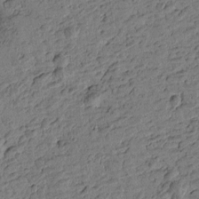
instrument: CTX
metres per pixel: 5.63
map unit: Htu
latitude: -1.6911
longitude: -175.8394
